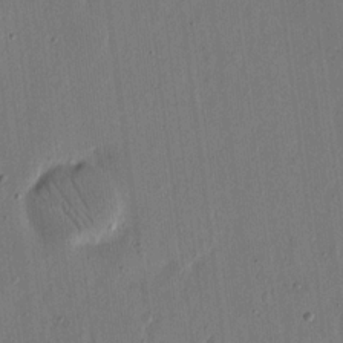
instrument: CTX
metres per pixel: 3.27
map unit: eHh
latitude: 15.5749
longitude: -69.4049
